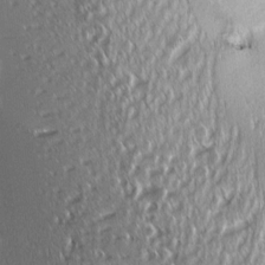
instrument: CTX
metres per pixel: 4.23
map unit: Aa
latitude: 8.1011
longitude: -131.2726
